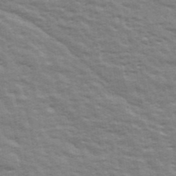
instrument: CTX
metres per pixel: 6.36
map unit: Ave
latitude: 42.8191
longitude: -113.3859
